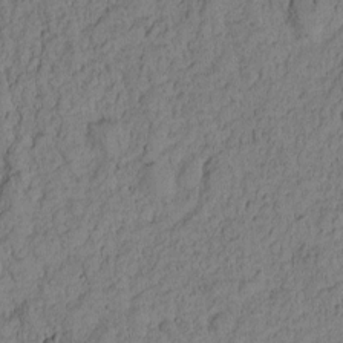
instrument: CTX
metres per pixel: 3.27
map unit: Nhu
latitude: -4.7841
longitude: -151.4804
